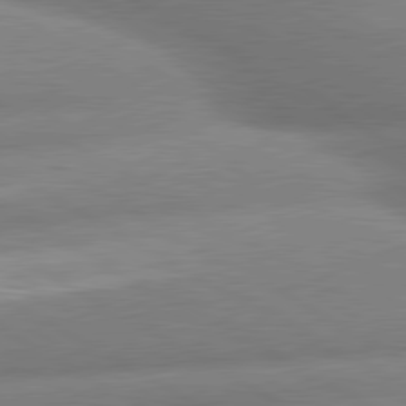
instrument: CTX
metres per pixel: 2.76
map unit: lApd
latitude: 80.3656
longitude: -163.1404
